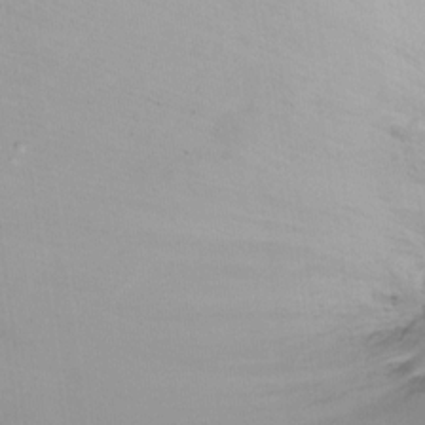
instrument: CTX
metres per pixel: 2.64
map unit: Htu
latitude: -14.9164
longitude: -45.5371
